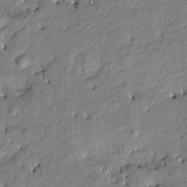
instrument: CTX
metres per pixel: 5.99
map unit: Htu
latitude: -8.9731
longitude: 177.1431
